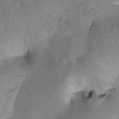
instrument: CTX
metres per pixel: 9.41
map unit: Htu
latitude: 0.1955
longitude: 174.8407
